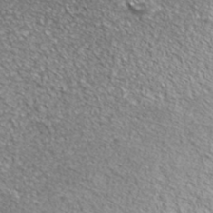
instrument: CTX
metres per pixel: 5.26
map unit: ANa
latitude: 40.1388
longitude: -90.6113
